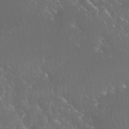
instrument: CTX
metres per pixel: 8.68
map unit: Nhu
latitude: 28.3467
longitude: -65.6883
